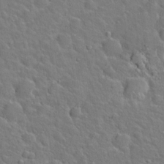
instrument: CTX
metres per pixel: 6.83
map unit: Hto
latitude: 21.1026
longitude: -49.5749
